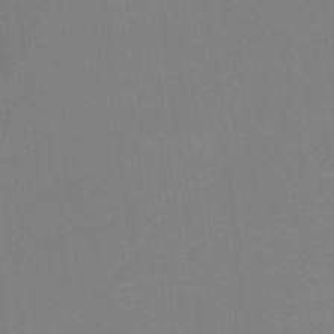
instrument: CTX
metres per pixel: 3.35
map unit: eHh
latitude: -2.4062
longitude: -80.2145
